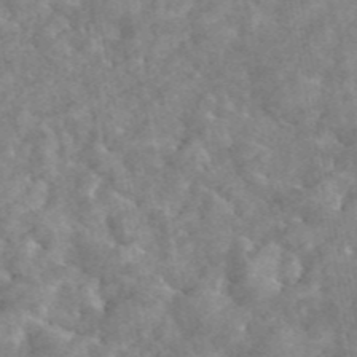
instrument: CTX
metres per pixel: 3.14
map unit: eAb
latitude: 45.5749
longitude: 128.8030
